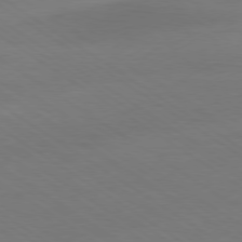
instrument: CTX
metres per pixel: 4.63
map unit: Ap
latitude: -79.6344
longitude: -54.8947
